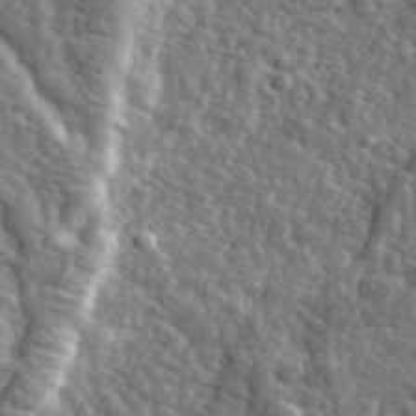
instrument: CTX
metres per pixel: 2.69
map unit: eHh
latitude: 35.6316
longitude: -80.5546
